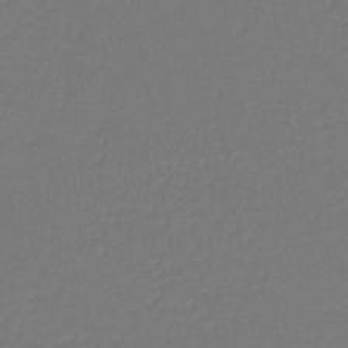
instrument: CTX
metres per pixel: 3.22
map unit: lHb
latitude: -43.1053
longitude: 62.5951
